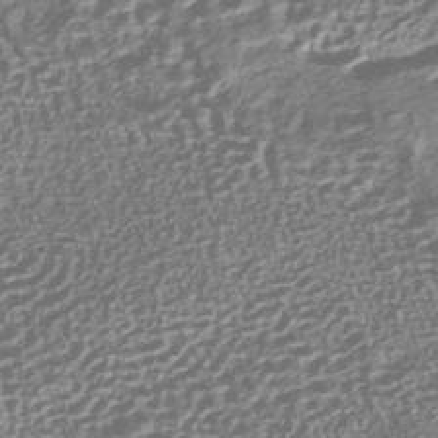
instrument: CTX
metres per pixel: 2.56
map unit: HNhu
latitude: -42.8974
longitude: 106.3684
